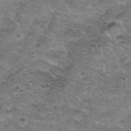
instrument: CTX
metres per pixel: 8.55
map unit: Nhu
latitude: 31.4994
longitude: -52.9136
